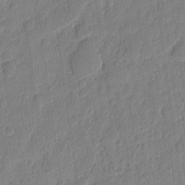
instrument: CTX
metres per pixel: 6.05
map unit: eHh
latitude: 7.1781
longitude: -74.1578
